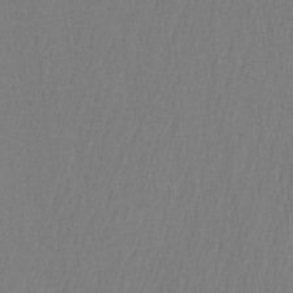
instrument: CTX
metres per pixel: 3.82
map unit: Aa
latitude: 25.0080
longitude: -145.7260
